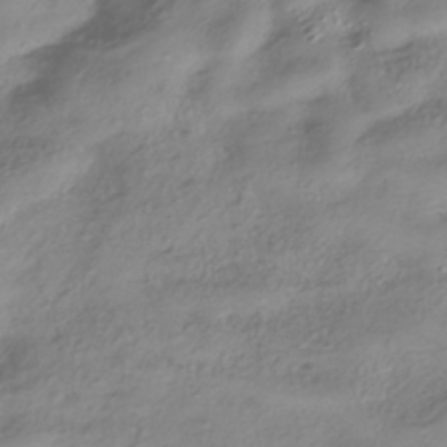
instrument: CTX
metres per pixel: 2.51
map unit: HNhu
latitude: -40.9164
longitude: 102.2551
